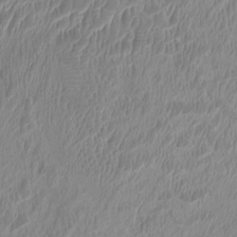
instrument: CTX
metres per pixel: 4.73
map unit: HNhu
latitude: 2.8380
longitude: -2.7246
